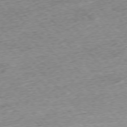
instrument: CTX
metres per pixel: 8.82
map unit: Ap
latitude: -76.5196
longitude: -97.2726
